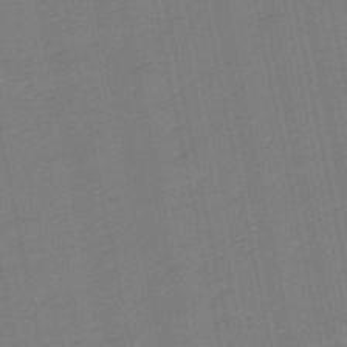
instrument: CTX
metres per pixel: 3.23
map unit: lHb
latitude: -50.0283
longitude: 80.5007
